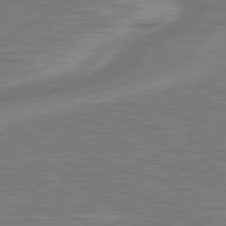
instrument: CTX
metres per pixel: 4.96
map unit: Hpe
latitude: 79.1970
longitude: -126.3656
